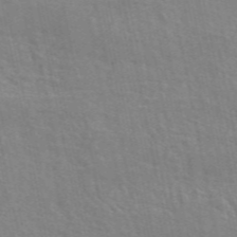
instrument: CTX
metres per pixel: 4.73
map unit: ANa
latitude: 49.0458
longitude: -78.8758
